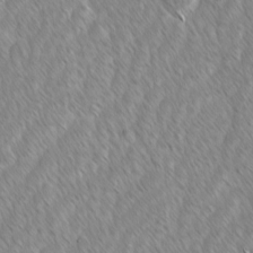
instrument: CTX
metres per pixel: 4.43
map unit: lAvf
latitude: -1.4644
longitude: -114.1199
